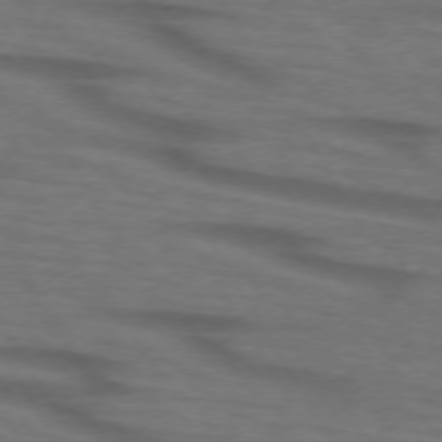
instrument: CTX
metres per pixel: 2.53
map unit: lApd
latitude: 73.6505
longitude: -73.5749
